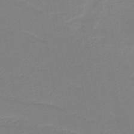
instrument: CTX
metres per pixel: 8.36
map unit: HNb
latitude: -36.2361
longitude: 58.4817
